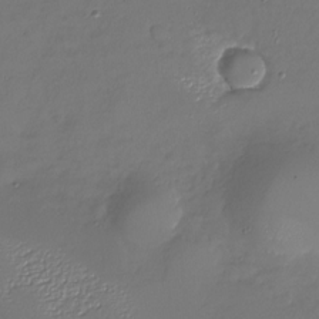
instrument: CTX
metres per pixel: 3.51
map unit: Nhu
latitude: -27.3698
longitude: -58.4790
